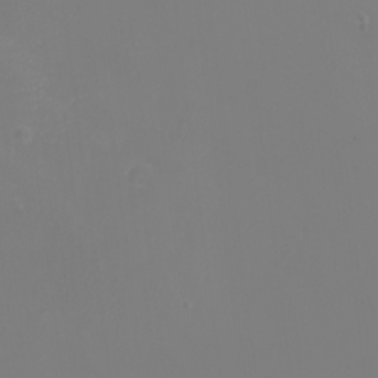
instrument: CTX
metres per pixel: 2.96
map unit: Nhu
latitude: -7.9556
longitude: -85.6694
